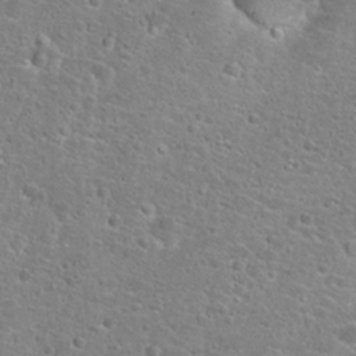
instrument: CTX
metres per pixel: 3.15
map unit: Hto
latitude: 24.8191
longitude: -48.8380
